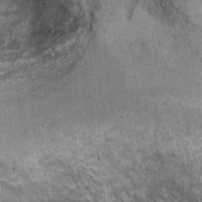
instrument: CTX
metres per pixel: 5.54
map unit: Ht
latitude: 8.5357
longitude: -37.0458
